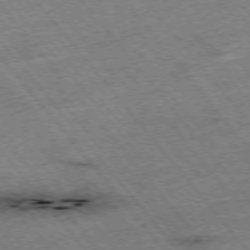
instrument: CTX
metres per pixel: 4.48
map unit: Hpe
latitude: -75.7289
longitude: -21.6316
